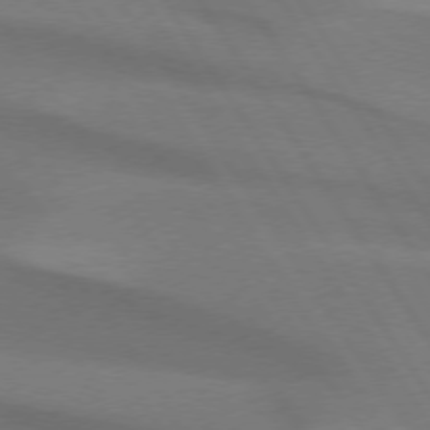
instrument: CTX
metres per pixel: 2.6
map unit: lApd
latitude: 74.0822
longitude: -62.8569
